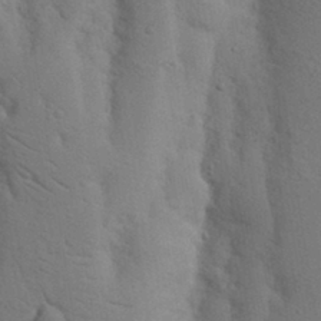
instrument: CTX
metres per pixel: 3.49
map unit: Nhu
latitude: 18.4412
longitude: -75.9906
